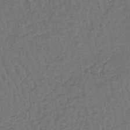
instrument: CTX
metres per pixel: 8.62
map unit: lHb
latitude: -39.6722
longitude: 63.4265
